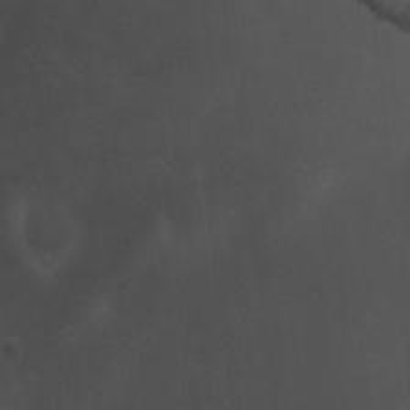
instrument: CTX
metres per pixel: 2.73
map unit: Htu
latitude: -6.6329
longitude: -67.6693
